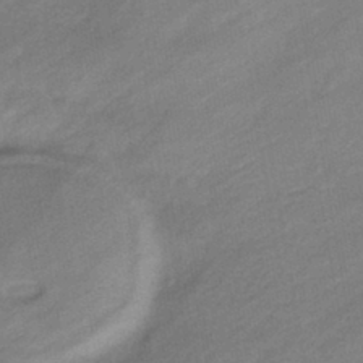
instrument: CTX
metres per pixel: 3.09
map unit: eHb
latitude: -41.5966
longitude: 83.9745
